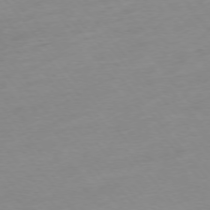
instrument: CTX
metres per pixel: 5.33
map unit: Hpe
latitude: -76.0661
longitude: -15.4427
